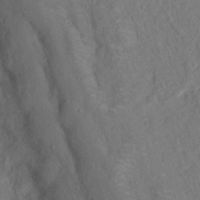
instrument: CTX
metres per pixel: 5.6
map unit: Nhu
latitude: 14.7247
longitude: -36.3656
